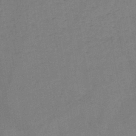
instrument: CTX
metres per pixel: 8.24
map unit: HNb
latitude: -46.6140
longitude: -38.1200
